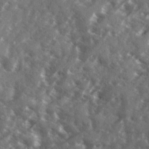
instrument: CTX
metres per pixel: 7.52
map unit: Ave
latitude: 18.3656
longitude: -130.2901
